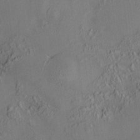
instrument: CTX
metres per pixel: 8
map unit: HNhu
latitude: 7.0269
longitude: 14.8975
